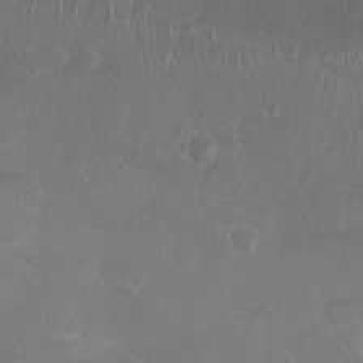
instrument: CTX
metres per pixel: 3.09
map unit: Nhu
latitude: 6.8380
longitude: -19.2726
